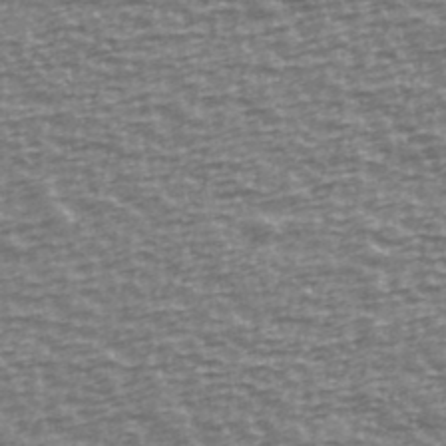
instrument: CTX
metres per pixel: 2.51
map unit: Ave
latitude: 40.2144
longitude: -113.8016
